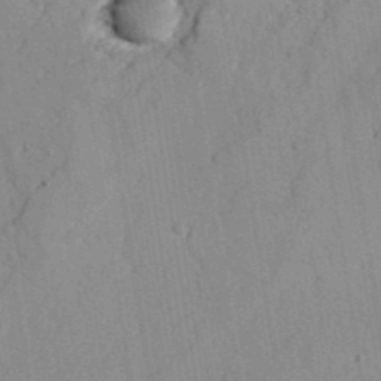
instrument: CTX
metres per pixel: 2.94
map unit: lAvf
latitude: 26.8191
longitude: -109.4615
